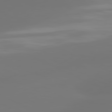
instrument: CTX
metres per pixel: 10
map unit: lApd
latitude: 81.3104
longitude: -165.0081
